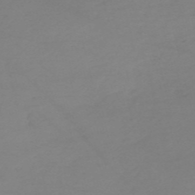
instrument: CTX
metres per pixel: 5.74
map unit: eHh
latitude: -55.1809
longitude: -91.4237
